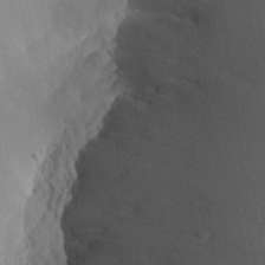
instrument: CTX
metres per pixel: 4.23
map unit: Aa
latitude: 25.8772
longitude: -130.9892
